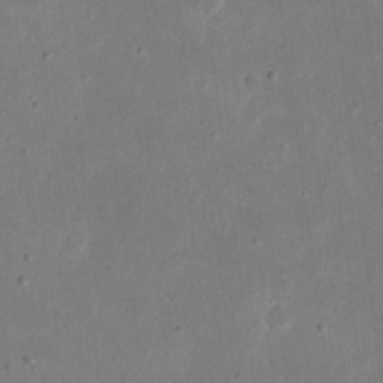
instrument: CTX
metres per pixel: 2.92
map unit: eHh
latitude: 21.0837
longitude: -70.3467
